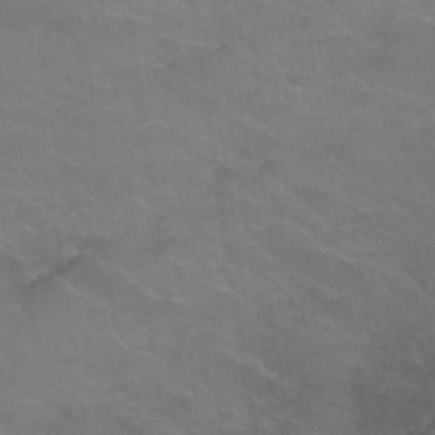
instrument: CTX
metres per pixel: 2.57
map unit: Hto
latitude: 39.1592
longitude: -42.1389
